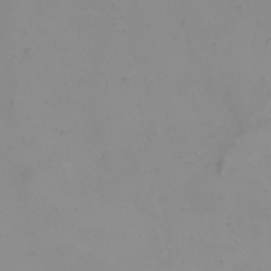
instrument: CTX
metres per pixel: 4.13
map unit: eHh
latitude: 21.8961
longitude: -64.5168
